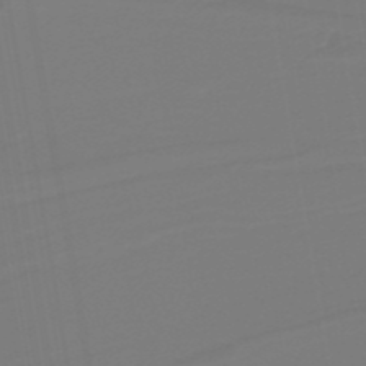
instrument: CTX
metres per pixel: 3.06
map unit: lHb
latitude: -38.6519
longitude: 56.0661
